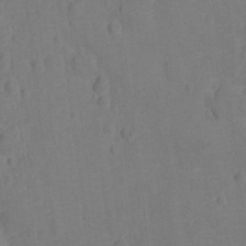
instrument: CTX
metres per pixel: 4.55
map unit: Ht
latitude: -12.2740
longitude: -24.6301
